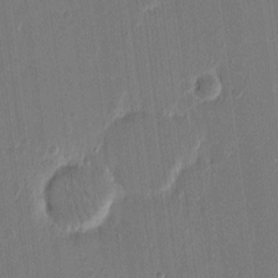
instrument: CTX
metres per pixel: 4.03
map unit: eHh
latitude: 15.3860
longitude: -69.2348
